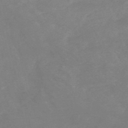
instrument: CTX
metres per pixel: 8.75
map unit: HNb
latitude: -49.1054
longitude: -47.6316
